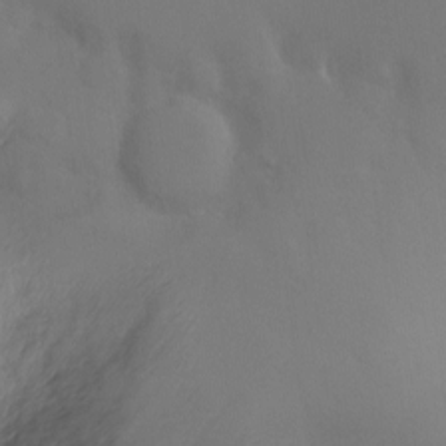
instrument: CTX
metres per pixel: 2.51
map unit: Ht
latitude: -11.0864
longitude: -45.0836
